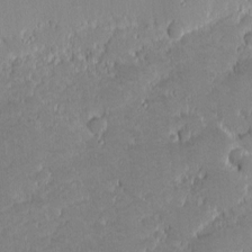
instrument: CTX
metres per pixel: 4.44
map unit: eHh
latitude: -1.4077
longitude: -85.8395
